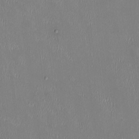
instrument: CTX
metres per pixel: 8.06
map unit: HNhu
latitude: 0.4412
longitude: -4.8758
